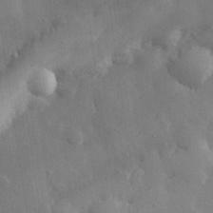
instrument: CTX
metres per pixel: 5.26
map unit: eHh
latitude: 28.8569
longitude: -79.1026
